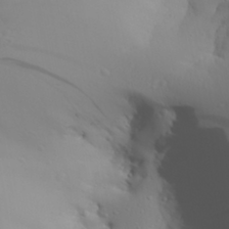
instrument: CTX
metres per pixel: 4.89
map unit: Aa
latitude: 29.8772
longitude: -133.4615
